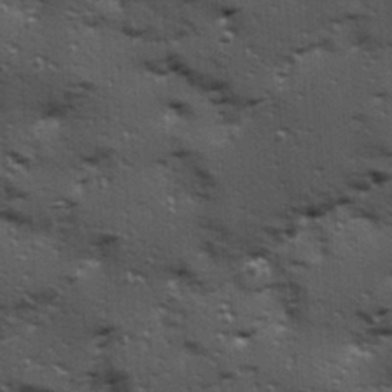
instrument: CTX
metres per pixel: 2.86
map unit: Hve
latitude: 24.4790
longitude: -96.4979
